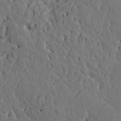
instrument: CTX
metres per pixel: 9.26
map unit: HNhu
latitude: 6.3089
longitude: -0.4790
